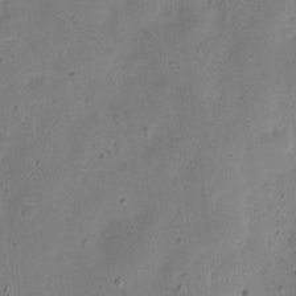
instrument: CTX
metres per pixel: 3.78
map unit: eHh
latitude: 7.5560
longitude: -71.9906
